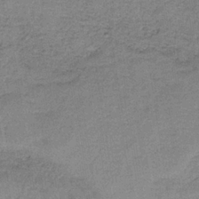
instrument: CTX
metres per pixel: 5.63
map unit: HNb
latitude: -34.5007
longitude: 54.0661
